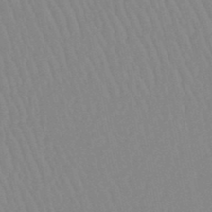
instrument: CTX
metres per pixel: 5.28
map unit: lHb
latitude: -48.8030
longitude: 71.2754
